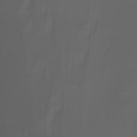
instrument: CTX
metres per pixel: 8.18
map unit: Nhu
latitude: -7.8233
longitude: -81.9339
